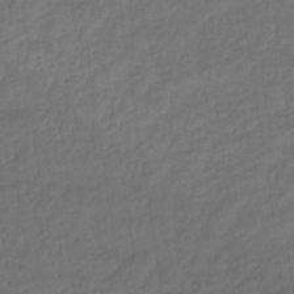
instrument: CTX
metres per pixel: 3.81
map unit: lHb
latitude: -37.5399
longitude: 69.4832
